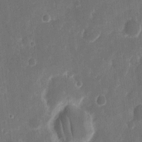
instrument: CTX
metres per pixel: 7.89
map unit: eHh
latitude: 12.0822
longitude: -72.7625
